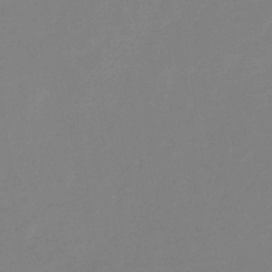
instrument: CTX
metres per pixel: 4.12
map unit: eHb
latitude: -31.1998
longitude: 72.6329
